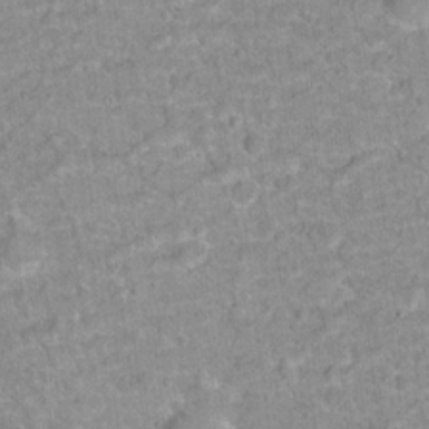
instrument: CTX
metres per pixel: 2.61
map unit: Hto
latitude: 16.3467
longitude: -38.8758
